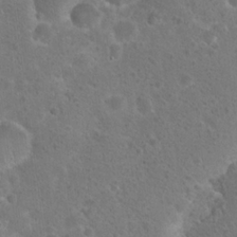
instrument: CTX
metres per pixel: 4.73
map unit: Hto
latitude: 22.3278
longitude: -48.7435
